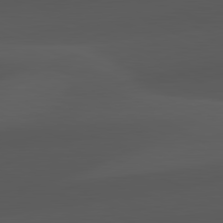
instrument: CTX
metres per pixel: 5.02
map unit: lApd
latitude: 81.8961
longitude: 127.4454
